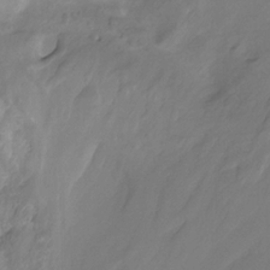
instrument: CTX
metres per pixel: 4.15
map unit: Nhu
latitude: -13.2187
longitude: -62.3279
